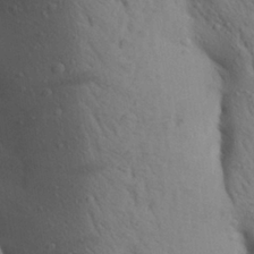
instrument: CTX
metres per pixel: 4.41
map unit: Aa
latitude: 25.8583
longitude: -148.4601
